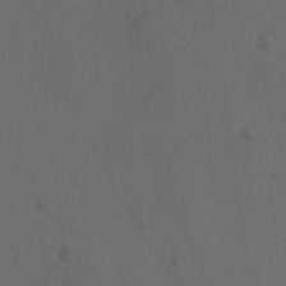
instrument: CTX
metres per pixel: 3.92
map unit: Hto
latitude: -10.1228
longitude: -36.4979
